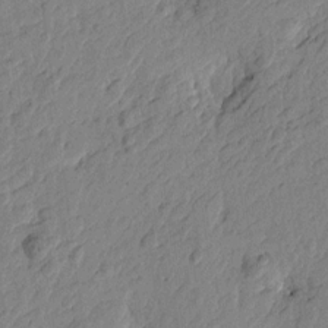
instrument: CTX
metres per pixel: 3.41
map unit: Htu
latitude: -2.7463
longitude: 179.9178
